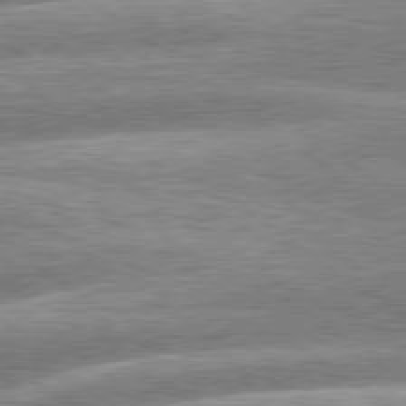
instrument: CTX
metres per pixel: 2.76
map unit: lApd
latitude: 79.5560
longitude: -158.6302
